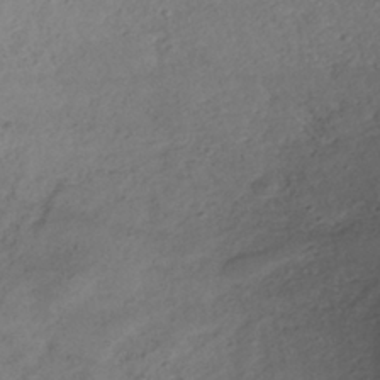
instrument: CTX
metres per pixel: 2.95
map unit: HNhu
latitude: -40.3306
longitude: 99.0297
